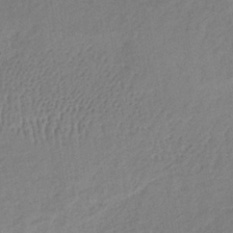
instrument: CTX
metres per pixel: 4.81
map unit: lHb
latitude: -37.2565
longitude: 68.7841
